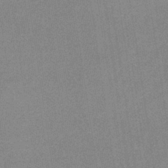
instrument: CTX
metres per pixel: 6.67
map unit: eHb
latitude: -34.9920
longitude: 73.3509
